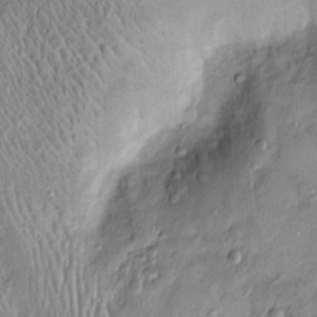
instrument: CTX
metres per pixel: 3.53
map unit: Htu
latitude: -5.9745
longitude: 158.5574
